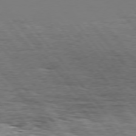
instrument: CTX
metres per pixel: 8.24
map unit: Hpe
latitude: 75.5371
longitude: -139.4804
